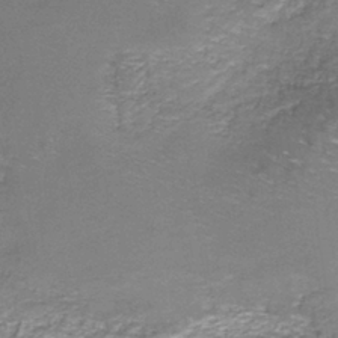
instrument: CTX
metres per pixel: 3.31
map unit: HNb
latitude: -37.2565
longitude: 51.3132
